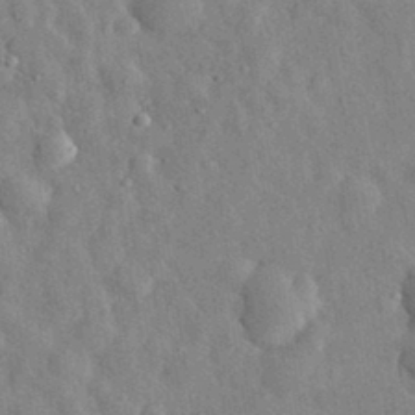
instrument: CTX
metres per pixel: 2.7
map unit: eHh
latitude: 32.9514
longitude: -78.1011
